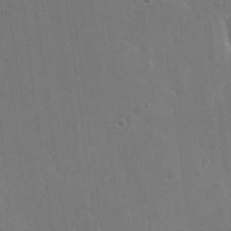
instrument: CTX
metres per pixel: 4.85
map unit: eHh
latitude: 19.7260
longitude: -67.4426
